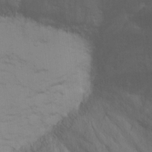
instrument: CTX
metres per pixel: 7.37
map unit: Ht
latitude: 12.0822
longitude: -40.6868
